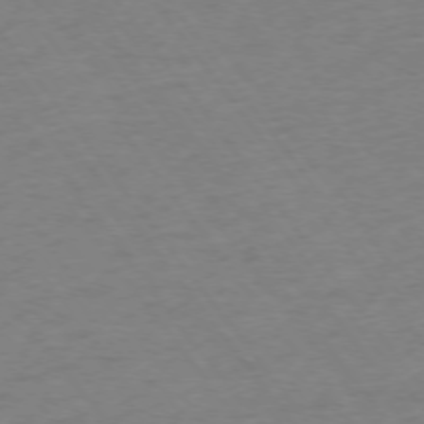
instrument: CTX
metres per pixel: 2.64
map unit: Ap
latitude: -75.4833
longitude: -65.5371
